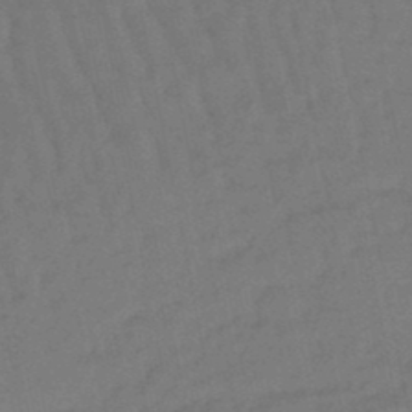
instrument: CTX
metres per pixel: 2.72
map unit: eHb
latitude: -47.2754
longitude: 81.2187
